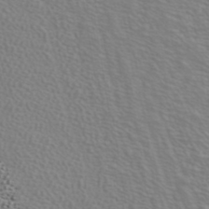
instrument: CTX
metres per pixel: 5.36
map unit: ANa
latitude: 40.1577
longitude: 20.3873
